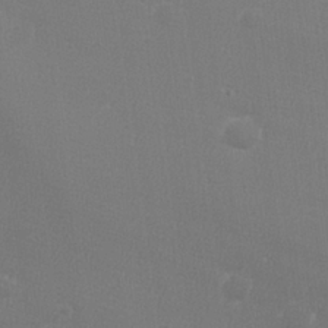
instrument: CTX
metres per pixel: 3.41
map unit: lHvf
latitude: 23.8394
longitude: 141.0297
